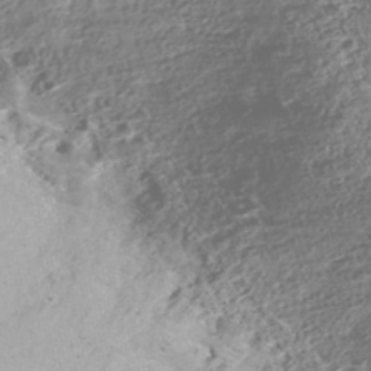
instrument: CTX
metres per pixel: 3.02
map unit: Nhe
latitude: -47.4643
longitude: -172.5545
